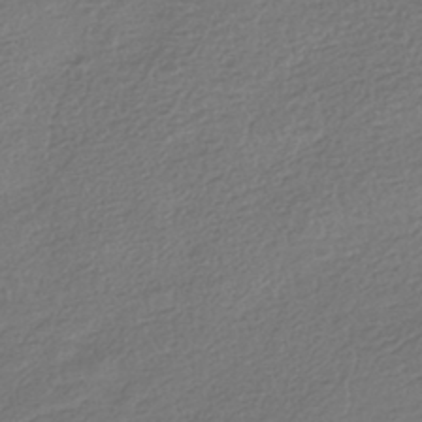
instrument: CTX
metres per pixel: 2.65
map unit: HNhu
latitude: -42.2172
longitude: 99.4454
